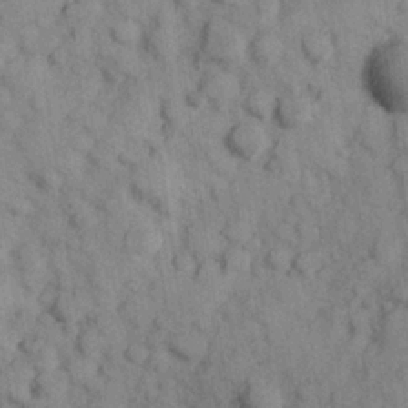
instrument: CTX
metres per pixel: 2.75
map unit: Hve
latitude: 25.1781
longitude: 147.7288
